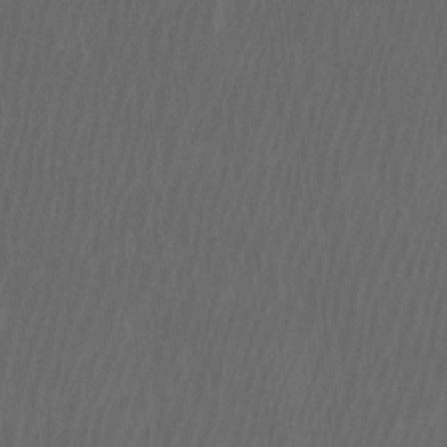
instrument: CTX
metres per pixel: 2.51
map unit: Htu
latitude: -6.7841
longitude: -68.5168
